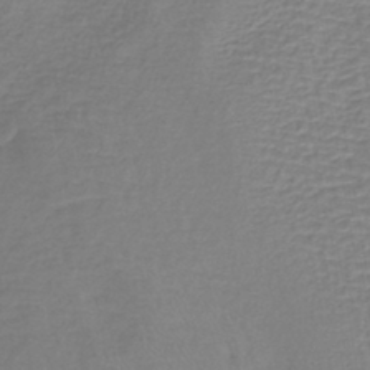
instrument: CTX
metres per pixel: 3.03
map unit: lHb
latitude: -41.4076
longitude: 59.4454
